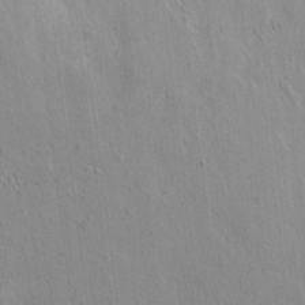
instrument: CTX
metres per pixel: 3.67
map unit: Hto
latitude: 10.6113
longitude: -57.8583
